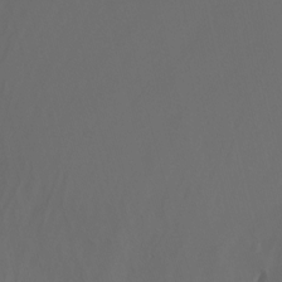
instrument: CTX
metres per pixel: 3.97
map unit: Nhu
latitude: -7.9367
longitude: -52.5168
